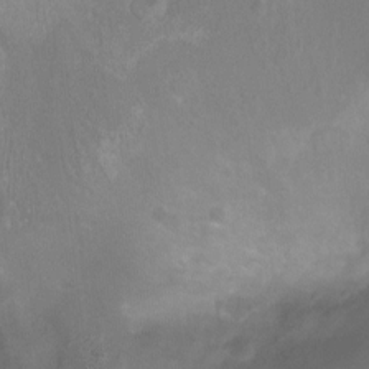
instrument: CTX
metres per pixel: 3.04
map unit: Ht
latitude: 4.1200
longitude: -20.6679
